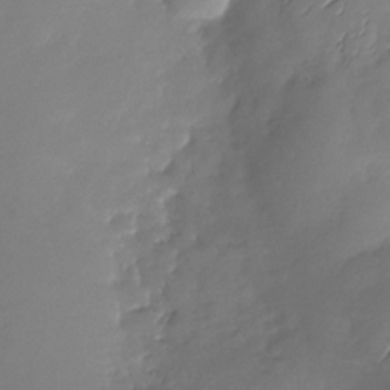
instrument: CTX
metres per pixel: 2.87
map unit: Nhu
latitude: -29.2565
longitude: -60.5168
